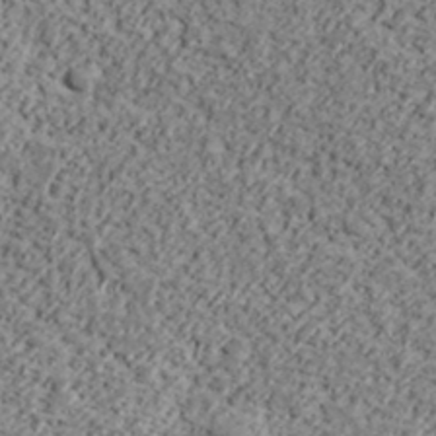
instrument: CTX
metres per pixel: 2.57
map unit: lHvf
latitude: 37.8584
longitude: -91.4804
